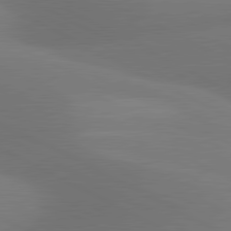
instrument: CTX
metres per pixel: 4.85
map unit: lApd
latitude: 80.9136
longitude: 127.4454
